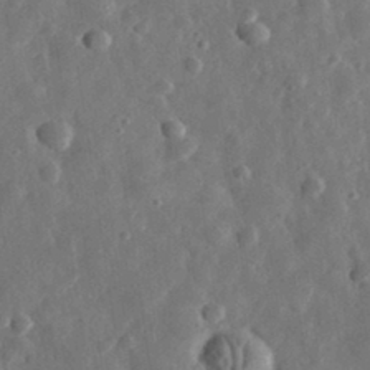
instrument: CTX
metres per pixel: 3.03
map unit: eHh
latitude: 32.6113
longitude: -77.2348
